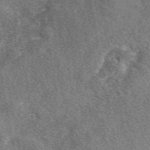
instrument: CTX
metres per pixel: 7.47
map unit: eAb
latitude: 49.8583
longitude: 115.2187
